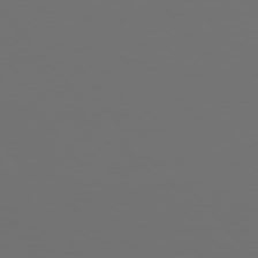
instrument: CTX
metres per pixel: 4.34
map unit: Hpe
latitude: 76.9702
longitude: -166.0255
